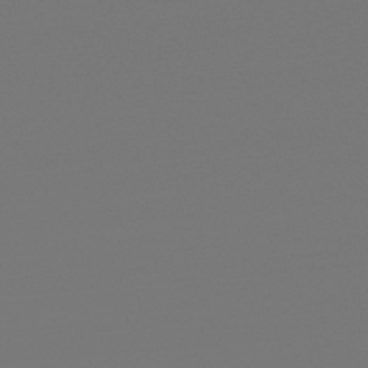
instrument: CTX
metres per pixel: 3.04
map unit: lHb
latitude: -45.6722
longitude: 75.6911
